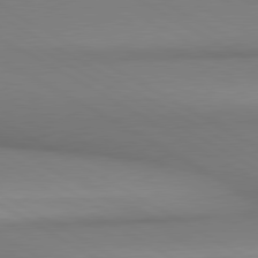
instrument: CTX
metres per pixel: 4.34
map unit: lApd
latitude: 80.6113
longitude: 147.0486
